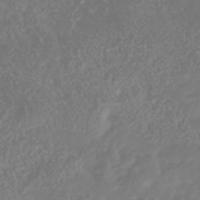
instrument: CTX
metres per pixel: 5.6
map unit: Nhu
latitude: -41.6533
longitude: -84.2712
